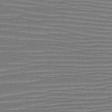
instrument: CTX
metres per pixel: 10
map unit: HNb
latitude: -47.0675
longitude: -42.4412
